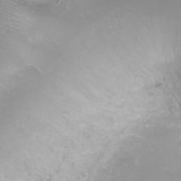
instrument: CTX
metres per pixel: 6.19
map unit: Ht
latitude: -6.8030
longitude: -19.7449
